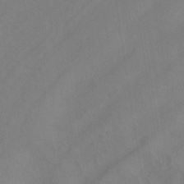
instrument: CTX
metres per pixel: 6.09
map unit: ANa
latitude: -38.5007
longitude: 95.7477
